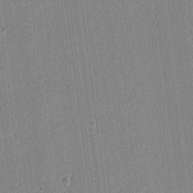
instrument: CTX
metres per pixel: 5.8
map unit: lAa
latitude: 13.0648
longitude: -107.6316
